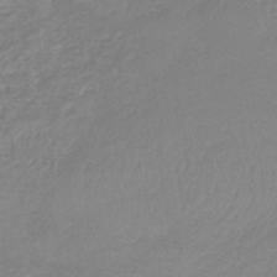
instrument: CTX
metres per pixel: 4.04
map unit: lHb
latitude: -41.6911
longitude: 74.0661
